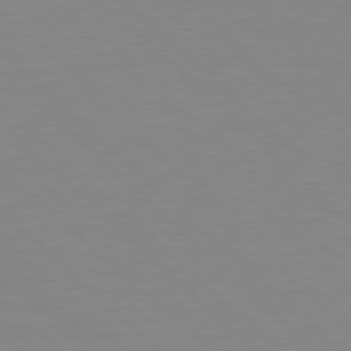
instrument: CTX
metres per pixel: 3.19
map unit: Hpe
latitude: 78.2712
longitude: -164.4223
